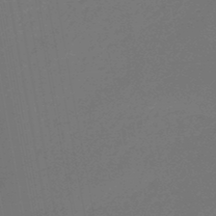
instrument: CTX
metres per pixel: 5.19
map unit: eHb
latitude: -47.4832
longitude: 82.4818
